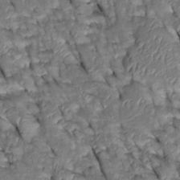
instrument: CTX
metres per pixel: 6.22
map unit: Htu
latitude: 0.4412
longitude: 148.6708
